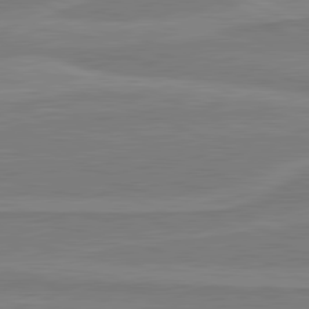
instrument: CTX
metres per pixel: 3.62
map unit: lApd
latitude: 81.3482
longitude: 170.9353
